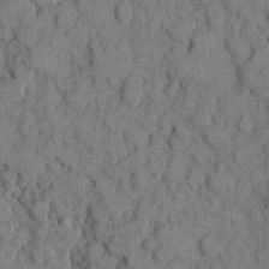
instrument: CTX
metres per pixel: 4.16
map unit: eHh
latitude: 7.7827
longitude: -64.4601
